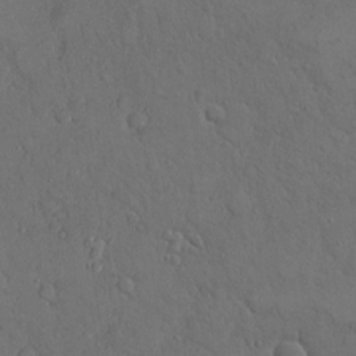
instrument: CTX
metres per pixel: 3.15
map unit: eHh
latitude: 15.7072
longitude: -67.4426
